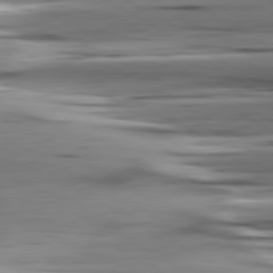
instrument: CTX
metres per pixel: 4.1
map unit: lApd
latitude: 80.8191
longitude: -122.3656
